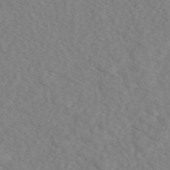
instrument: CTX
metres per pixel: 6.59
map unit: eAb
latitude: 49.2726
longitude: 108.3684
